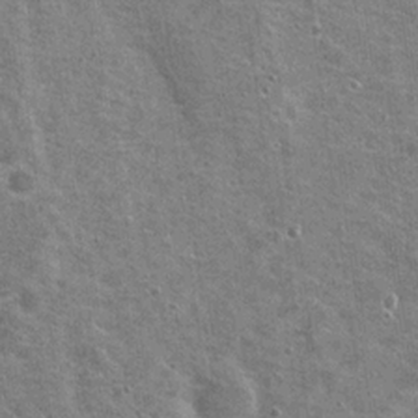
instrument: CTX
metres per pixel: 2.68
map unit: Nhu
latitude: 19.6505
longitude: -30.4034
